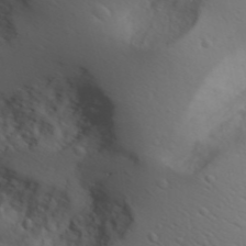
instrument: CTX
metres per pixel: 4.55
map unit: Aa
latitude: 29.4048
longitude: -145.9528
